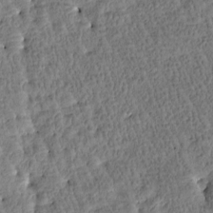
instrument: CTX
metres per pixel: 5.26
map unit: Htu
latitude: -3.6910
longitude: 176.3117
